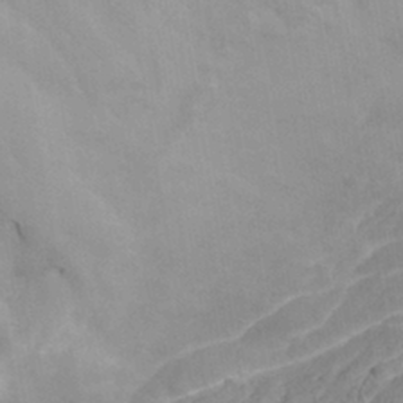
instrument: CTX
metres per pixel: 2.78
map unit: Nhe
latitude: -41.3509
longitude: -110.3656
